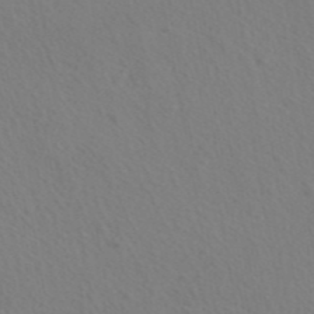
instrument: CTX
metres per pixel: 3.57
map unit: ANa
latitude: 43.6127
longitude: 27.5588
